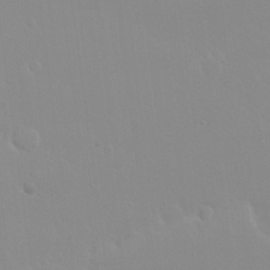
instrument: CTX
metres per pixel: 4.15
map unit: Nhu
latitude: 30.2712
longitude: -56.7435
